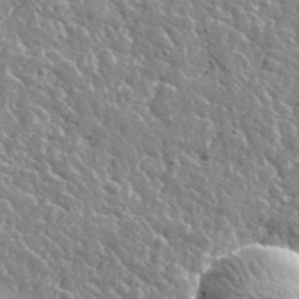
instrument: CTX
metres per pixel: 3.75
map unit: lHvf
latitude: 36.7058
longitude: -88.3279
